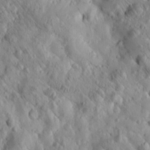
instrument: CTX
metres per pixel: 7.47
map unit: lAvf
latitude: 9.5749
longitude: 168.9541
